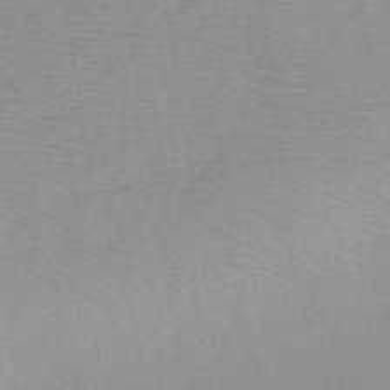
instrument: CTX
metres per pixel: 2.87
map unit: HNb
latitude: -34.1984
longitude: 55.4643
